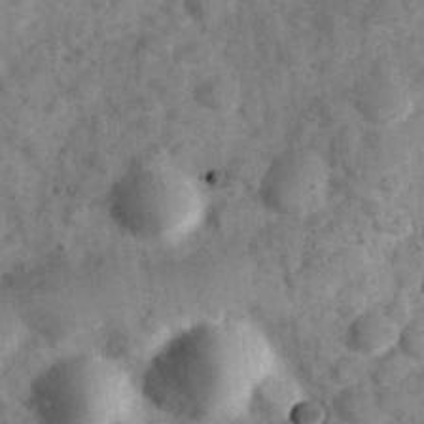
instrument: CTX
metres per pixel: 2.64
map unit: Hve
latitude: 32.4412
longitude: 151.4076
